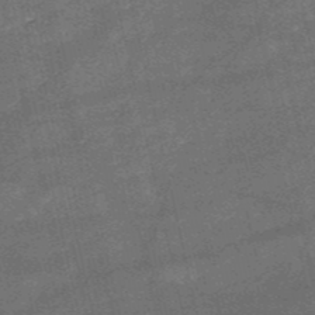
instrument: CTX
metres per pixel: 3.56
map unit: HNb
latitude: -52.1227
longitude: -40.5545
